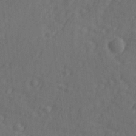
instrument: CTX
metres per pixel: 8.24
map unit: lAvf
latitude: -9.5966
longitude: -121.1215
